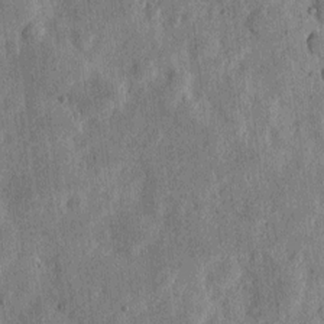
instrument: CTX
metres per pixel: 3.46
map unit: eHh
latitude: 5.6694
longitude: -72.0444
